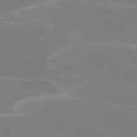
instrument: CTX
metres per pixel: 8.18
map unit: lApd
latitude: 74.9514
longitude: -67.0458
